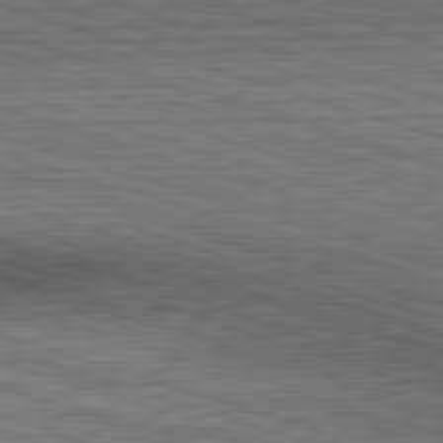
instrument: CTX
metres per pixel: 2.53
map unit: Hpe
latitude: -82.8030
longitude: 10.4062
